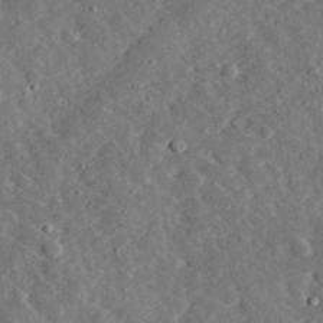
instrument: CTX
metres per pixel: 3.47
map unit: lHvf
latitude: 32.8947
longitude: -83.6693
